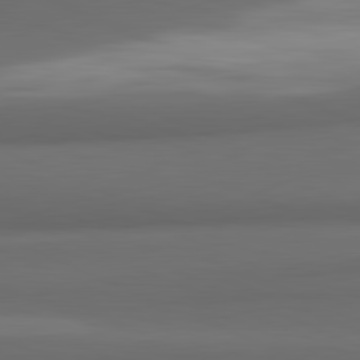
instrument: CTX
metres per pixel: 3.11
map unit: lApd
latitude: 81.8394
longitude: 171.7100
